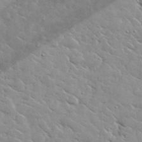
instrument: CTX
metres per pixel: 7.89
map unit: lHvf
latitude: 37.2159
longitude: -90.3089
